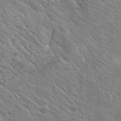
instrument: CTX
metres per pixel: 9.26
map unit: Hto
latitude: 26.9514
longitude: -41.5560
